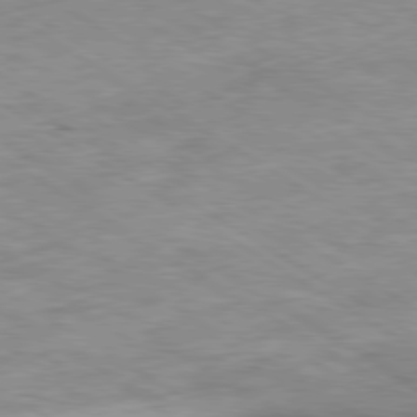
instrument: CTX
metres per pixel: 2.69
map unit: Ap
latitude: -80.3118
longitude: -75.1025
